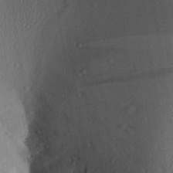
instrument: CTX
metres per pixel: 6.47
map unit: Aa
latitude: 27.2915
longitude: -136.3090
